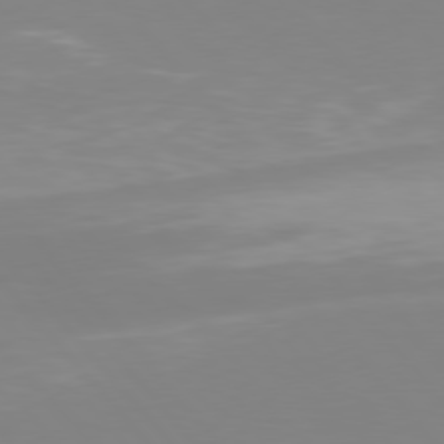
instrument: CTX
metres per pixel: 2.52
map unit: Hpe
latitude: 77.1403
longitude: -173.7071
